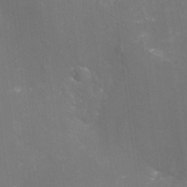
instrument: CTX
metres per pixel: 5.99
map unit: Nhu
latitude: -16.0472
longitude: -58.0822
